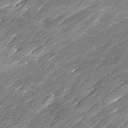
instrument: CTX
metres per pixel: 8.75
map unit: Ave
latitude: 16.8002
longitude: -136.8191
